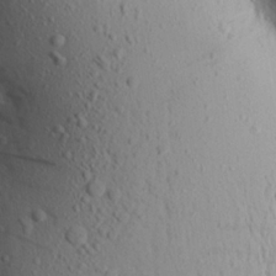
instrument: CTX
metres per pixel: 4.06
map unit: Aa
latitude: 17.1781
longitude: -148.2523
